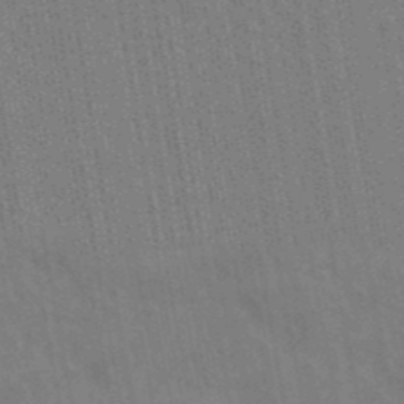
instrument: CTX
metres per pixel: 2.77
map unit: lHb
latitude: -47.8989
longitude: 74.3685
